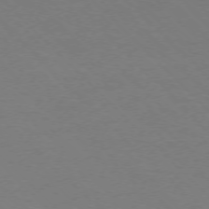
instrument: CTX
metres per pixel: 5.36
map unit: Ap
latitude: -75.9556
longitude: -82.3845
